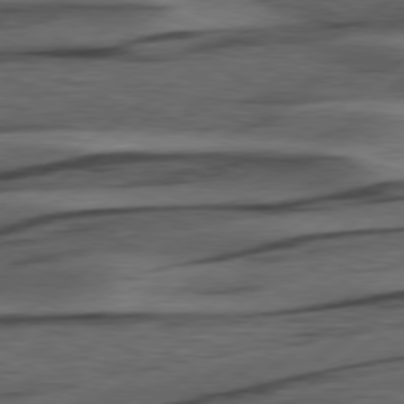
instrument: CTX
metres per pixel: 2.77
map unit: Hpe
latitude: 79.0459
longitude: -120.2334
